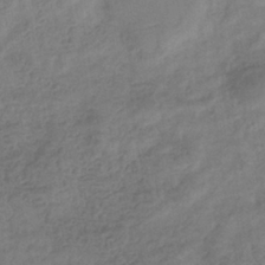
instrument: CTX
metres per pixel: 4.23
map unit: eHb
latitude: -35.5588
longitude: 81.2187
